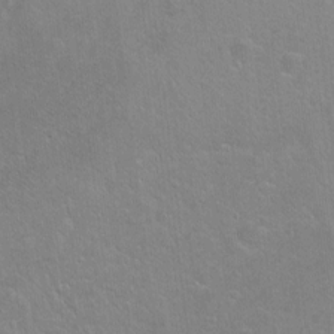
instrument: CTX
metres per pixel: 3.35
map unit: Ht
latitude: -7.1431
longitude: -36.6113
